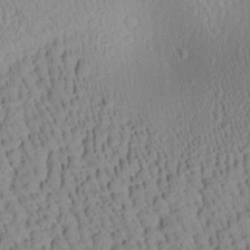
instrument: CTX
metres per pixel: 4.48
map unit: Aa
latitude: 26.6491
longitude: -135.0080
